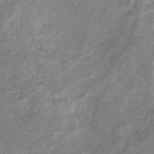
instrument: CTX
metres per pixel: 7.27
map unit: eHb
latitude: -31.5588
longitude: 67.2754
